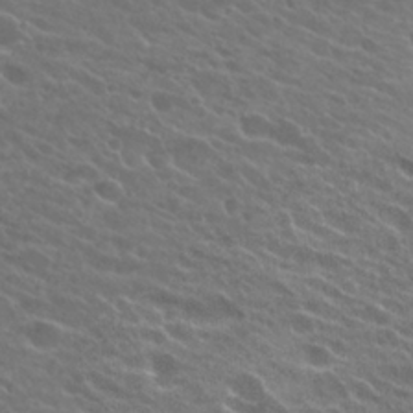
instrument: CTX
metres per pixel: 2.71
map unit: Hto
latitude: 24.5167
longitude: -37.8772
